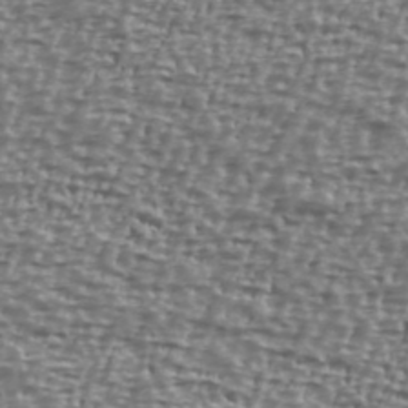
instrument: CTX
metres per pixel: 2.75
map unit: Ave
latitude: 40.5545
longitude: -111.9339
